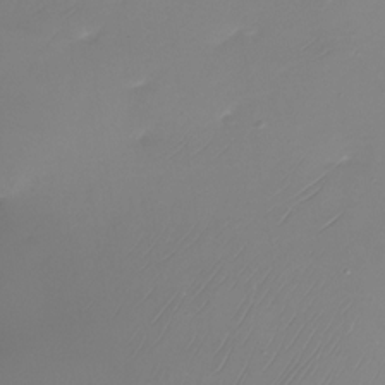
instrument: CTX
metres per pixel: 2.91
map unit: Nhu
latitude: -28.0472
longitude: -71.8961
